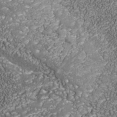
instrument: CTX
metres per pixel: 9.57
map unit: Nhu
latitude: -39.0109
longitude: -84.1389
